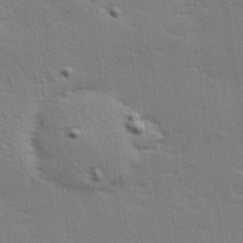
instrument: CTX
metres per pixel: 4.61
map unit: Hve
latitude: 26.4412
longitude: -94.2145
